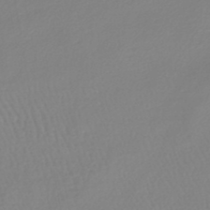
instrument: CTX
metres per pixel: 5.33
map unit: lHb
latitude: -45.4832
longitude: 78.9352
